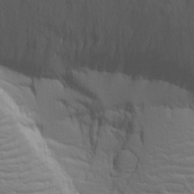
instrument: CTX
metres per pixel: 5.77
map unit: lAvf
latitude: 16.5168
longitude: -126.3278
